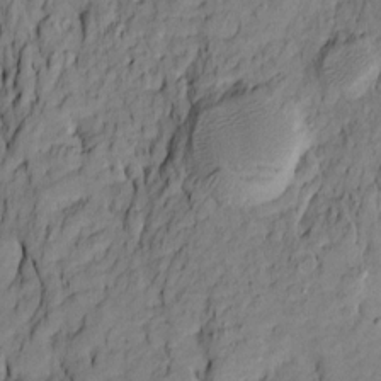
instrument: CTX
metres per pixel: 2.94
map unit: Htu
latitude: -9.7289
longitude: 177.2565
